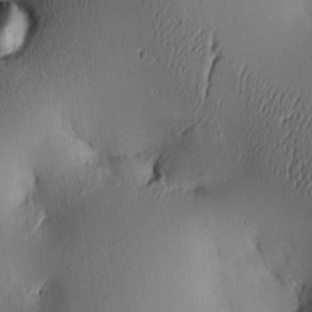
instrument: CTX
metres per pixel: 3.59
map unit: lAa
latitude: 5.8961
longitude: -113.6883
